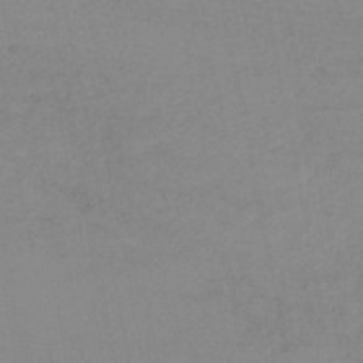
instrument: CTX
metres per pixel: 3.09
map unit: lHb
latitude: -44.4440
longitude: 76.8219
